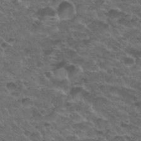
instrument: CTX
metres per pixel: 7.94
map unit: Hto
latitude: 34.7813
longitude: -49.4804
